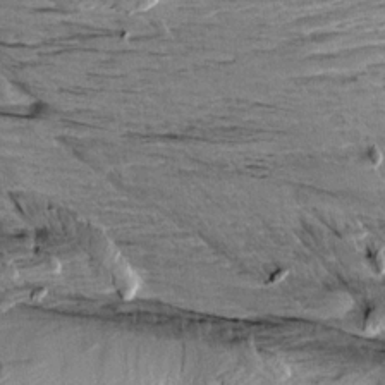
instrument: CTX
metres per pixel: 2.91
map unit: Aa
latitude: 9.9528
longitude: -141.6504
